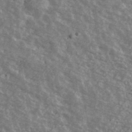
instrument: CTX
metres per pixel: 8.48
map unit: Ave
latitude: 40.5356
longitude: -109.4426
